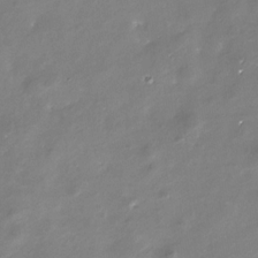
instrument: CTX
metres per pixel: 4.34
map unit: Nhu
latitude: -29.6344
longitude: -77.4237
